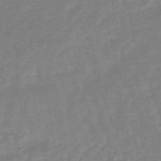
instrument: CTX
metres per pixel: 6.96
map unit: eHb
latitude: -46.1228
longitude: 82.2739
